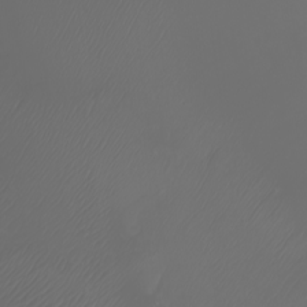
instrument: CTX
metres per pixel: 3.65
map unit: Nhu
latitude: -7.4265
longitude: -83.0269
